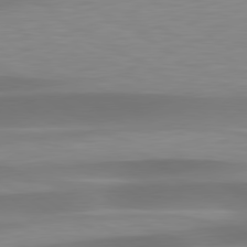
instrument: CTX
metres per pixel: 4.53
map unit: lApd
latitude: 79.5938
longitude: -92.8569
